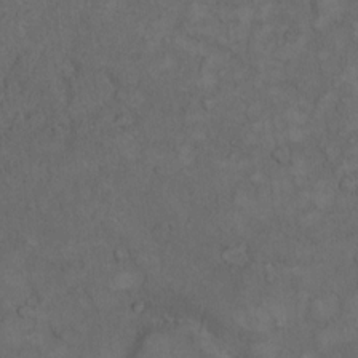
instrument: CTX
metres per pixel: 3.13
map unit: Hto
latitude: 8.4412
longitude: -59.4049
